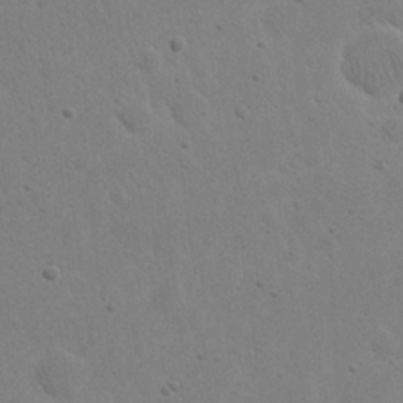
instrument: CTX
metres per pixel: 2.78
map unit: eHh
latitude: 22.0633
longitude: -68.7435
